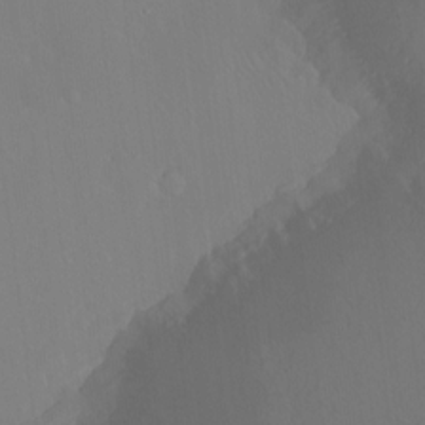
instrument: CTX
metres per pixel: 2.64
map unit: Ht
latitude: -14.7652
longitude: -43.3293
